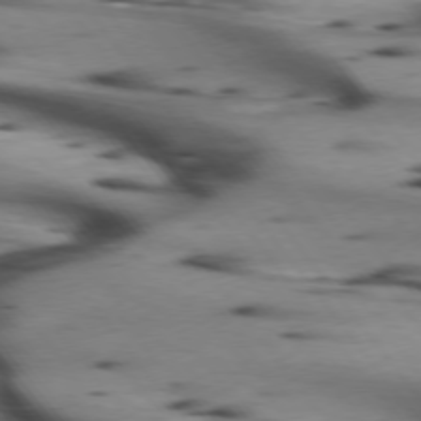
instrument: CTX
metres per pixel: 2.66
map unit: lApd
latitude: 74.9325
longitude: -65.5749
